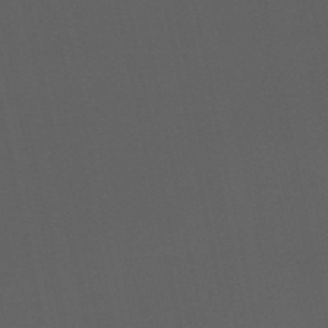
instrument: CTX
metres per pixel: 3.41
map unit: eHb
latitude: -50.9353
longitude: 71.3699
